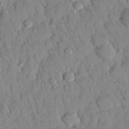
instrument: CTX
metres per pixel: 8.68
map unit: Nhu
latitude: 22.0633
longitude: -77.1970
